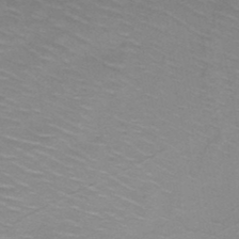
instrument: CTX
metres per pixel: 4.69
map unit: HNb
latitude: -47.3509
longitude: -46.3845
